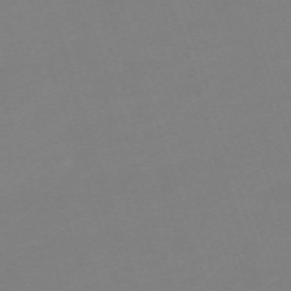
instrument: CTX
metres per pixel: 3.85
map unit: eHh
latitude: -63.2754
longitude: 49.3699
